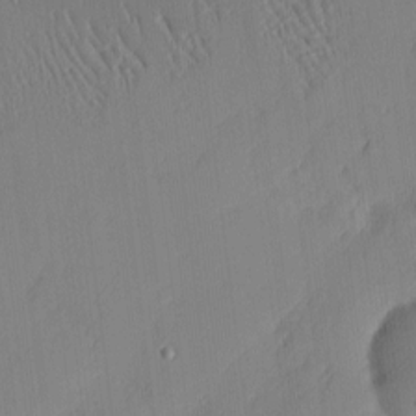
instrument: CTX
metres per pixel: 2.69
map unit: Nhu
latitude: 2.2144
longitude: -75.8961
